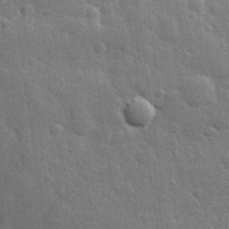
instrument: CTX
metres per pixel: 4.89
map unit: Hve
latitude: 25.1970
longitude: 149.3888
